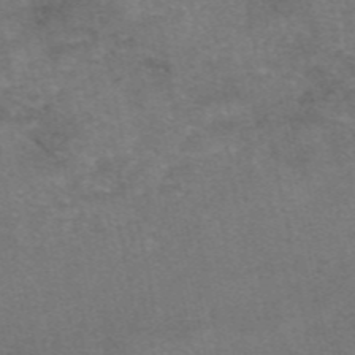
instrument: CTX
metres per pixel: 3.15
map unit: eAb
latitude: 47.4616
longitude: 104.1417
